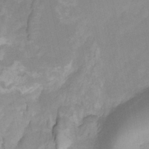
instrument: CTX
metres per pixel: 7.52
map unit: HNhu
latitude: -26.9919
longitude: 73.5777
